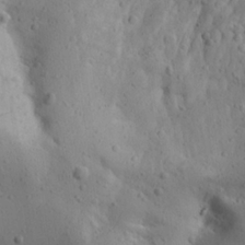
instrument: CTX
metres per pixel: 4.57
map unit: Ave
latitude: 22.9514
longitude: -136.8569
